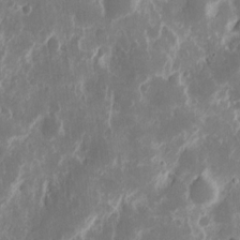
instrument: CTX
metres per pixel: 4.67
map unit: eHh
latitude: 11.5938
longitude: -72.0255
